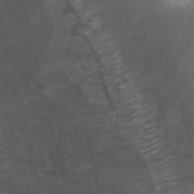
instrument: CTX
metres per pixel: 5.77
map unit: Ht
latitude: 0.5168
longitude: -32.3278
